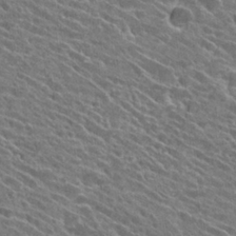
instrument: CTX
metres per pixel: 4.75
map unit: Hto
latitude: 25.5371
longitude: -41.1214
